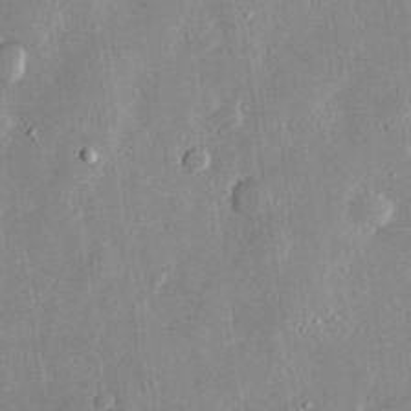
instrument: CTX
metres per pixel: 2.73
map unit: lHvf
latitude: 31.6505
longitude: -89.7828
